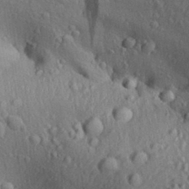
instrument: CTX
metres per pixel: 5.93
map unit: Aa
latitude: 31.6127
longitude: -133.8394
